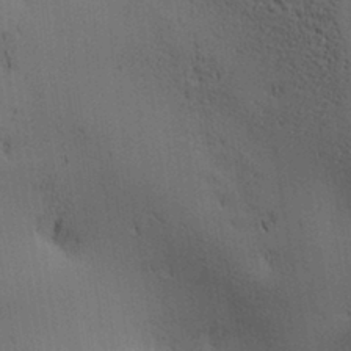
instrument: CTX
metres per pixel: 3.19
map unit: lAa
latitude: 11.5371
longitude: -107.9528
